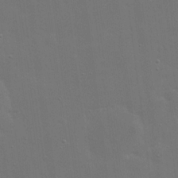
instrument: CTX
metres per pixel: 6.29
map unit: eHh
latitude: 19.8583
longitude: -66.8380
